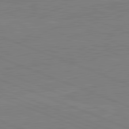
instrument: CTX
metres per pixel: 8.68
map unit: lApd
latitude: 82.2144
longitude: -157.0647
